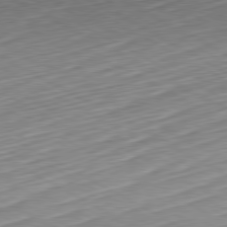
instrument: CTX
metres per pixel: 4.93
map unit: Hpe
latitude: -80.6708
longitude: 23.5588
